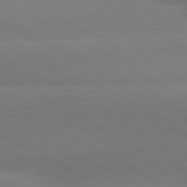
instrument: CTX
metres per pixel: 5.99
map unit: lApd
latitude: 80.8569
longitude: -150.4979
